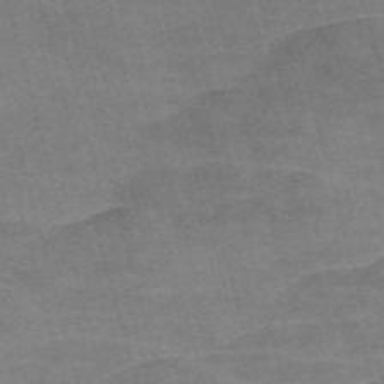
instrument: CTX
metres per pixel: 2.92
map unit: Nve
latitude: -58.8596
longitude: 64.8786
